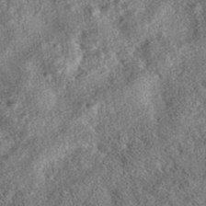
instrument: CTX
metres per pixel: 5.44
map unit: eAb
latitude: 36.2145
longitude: 113.6533
